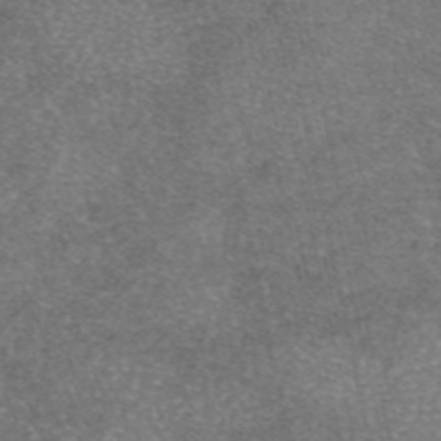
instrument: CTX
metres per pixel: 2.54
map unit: eAb
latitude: 46.8380
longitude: 105.1620
